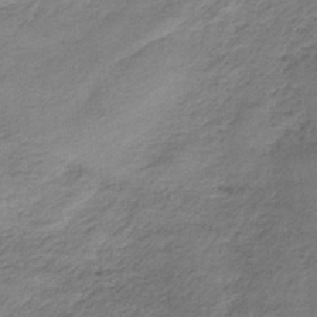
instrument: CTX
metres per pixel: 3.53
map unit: HNb
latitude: -34.7841
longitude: 58.5951
